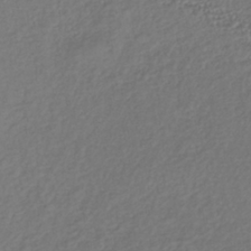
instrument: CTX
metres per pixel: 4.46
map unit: lHb
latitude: -38.6708
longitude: 70.3495
